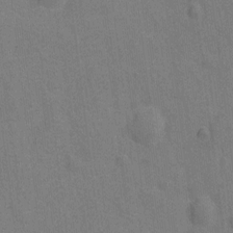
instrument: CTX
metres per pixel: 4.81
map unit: Hto
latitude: -0.3118
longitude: -34.2522
